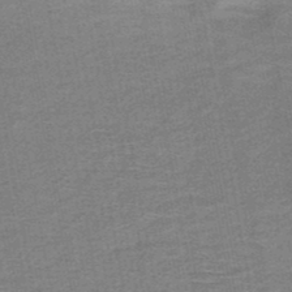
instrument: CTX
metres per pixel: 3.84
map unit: HNb
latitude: -48.4062
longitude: -42.6680
